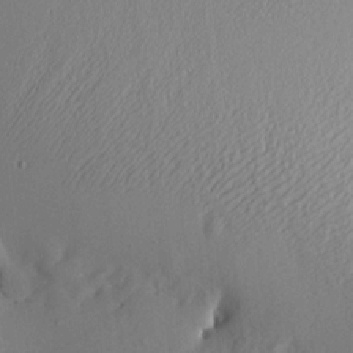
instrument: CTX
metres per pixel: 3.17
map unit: HNhu
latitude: 12.0444
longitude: 11.4643
